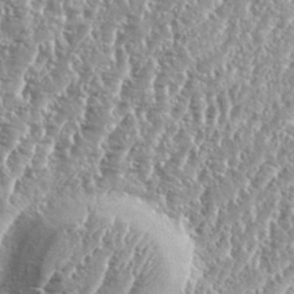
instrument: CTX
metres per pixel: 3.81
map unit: eHh
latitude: 34.9324
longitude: -135.1214
